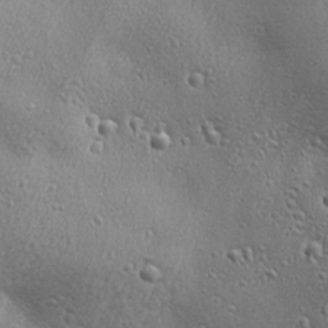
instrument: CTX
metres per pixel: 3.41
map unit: Ave
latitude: 22.0444
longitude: -137.1970
